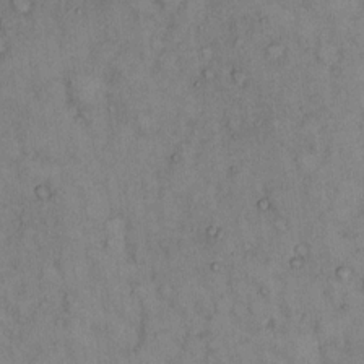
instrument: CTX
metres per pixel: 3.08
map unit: Hto
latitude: 11.7072
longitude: -60.8191
